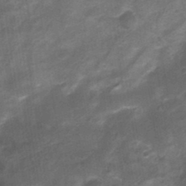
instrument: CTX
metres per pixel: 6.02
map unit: Nhu
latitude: 3.2915
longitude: -18.0255
